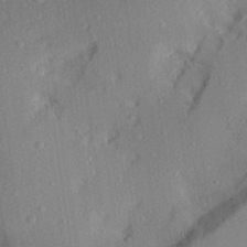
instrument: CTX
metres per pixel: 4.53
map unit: Aa
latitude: 28.2900
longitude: -145.6505
